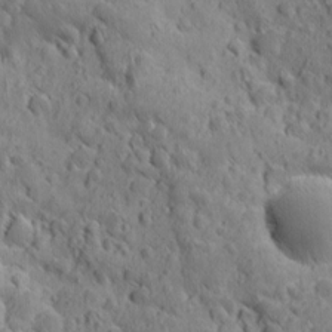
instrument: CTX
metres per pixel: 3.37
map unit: Ave
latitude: 12.4790
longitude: -105.0837
